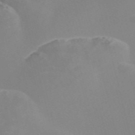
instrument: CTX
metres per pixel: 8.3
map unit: Nve
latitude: -57.8800
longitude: 59.8233
